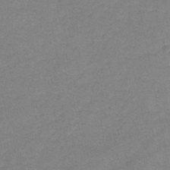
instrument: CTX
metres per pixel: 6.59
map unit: HNb
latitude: -46.1039
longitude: -36.3656
